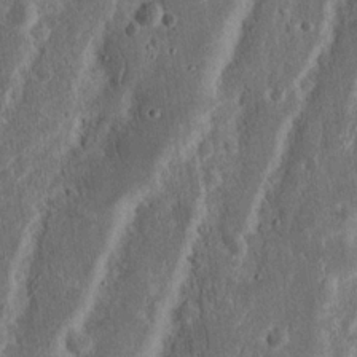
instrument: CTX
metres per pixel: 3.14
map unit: Nhu
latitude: 15.2915
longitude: -74.2334
